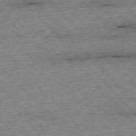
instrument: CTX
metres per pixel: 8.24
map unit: Ap
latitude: -76.4818
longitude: -87.4048
